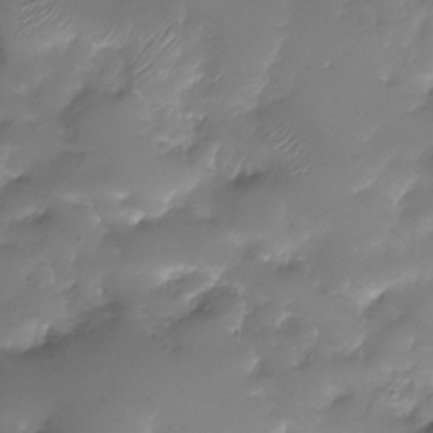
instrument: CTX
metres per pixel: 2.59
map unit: Nhu
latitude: -27.9745
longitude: -59.9150
